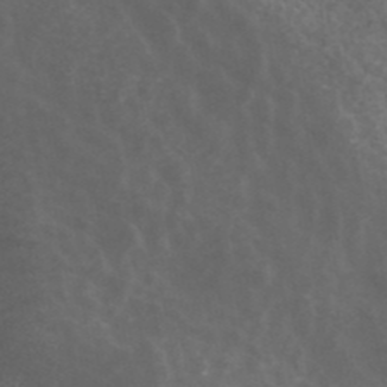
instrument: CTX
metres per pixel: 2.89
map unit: ANa
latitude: 42.9892
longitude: 24.0850
